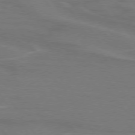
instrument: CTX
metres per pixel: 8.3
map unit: lApd
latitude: 74.9325
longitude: -61.8016
